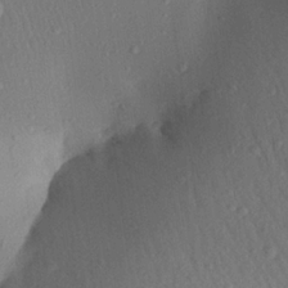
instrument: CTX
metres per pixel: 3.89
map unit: Aa
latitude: 21.7639
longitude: -147.1970
